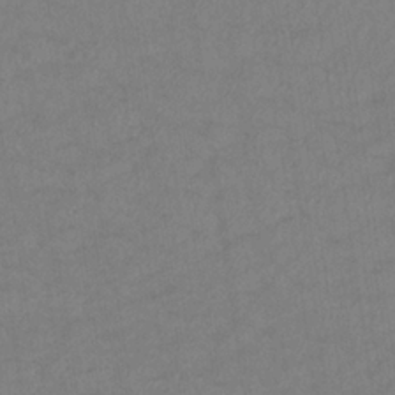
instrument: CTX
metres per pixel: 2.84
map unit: lHb
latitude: -33.9178
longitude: 66.8219
